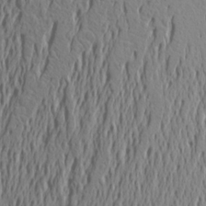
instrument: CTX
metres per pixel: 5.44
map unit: Aa
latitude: 24.0822
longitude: -147.0648
